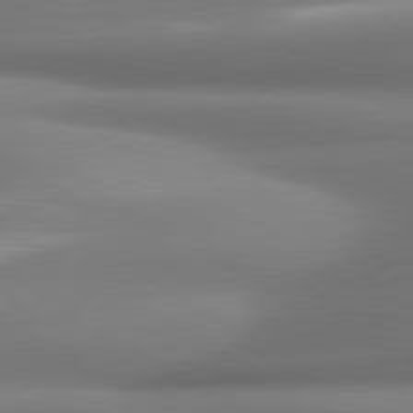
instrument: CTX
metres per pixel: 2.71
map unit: lApd
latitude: 80.0444
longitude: 179.1242
